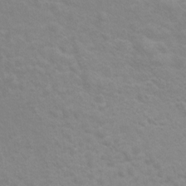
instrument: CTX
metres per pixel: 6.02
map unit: Hto
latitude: 7.0836
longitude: -31.2348
